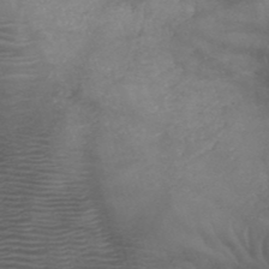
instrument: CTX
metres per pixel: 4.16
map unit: HNb
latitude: -49.9178
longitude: -46.4034
